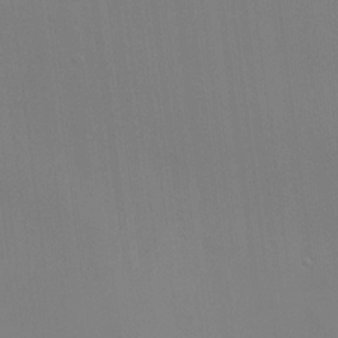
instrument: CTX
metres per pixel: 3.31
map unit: HNhu
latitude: 12.7813
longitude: 11.8045
